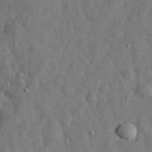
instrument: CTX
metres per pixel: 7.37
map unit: eHh
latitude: 31.2537
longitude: -74.4979
